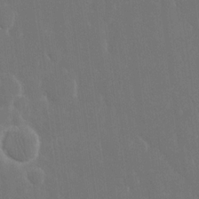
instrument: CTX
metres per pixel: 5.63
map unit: eHh
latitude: 15.8395
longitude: -72.4223
